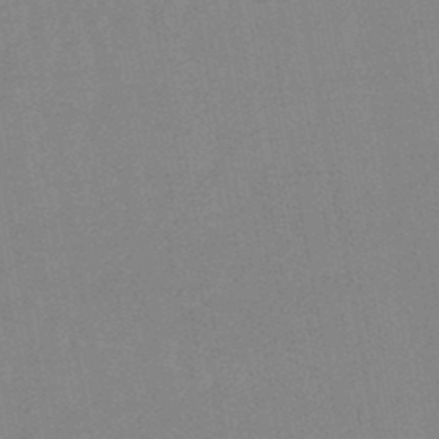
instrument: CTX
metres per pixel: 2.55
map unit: lHb
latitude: -46.0283
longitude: 78.5007
